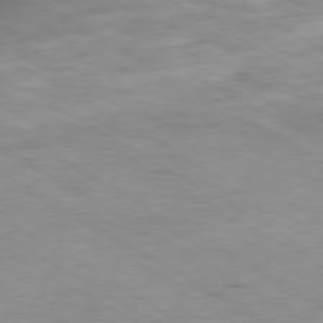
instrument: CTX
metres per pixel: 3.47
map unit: Ap
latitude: -80.4629
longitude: -74.4790
